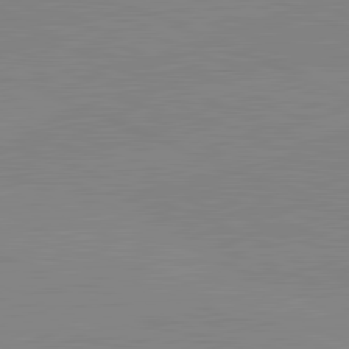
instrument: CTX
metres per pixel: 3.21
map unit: lApd
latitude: 81.8205
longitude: -156.4790
